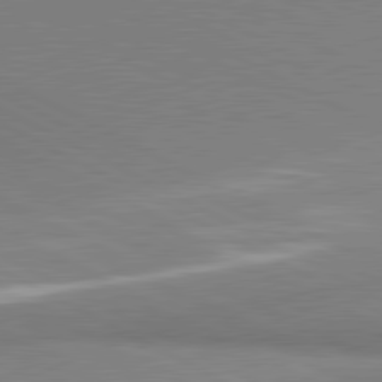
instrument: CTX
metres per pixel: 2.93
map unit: lApd
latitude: 81.1592
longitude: 163.2565
